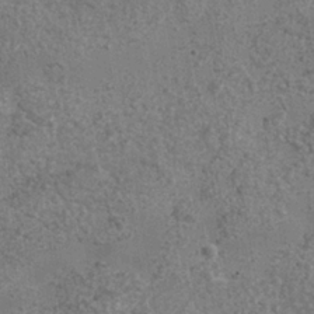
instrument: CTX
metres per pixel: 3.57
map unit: Nhe
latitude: -35.5399
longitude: -130.2334
